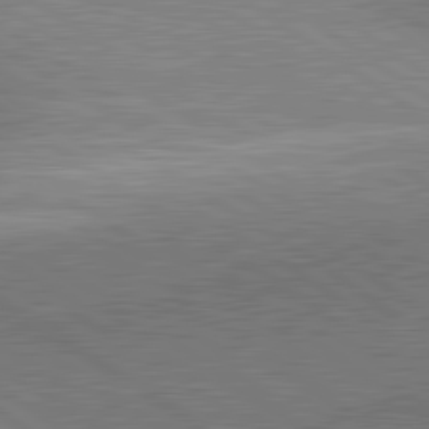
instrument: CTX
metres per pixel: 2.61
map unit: lApd
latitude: 81.6316
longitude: 140.7652
